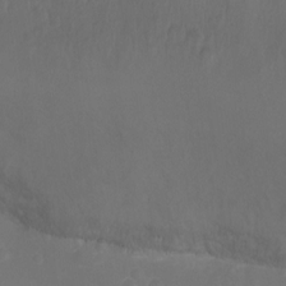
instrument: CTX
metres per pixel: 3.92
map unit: Ht
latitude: -10.6330
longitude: -35.4426
